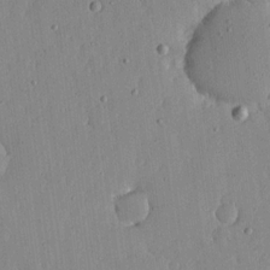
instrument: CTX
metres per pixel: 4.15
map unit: lHvf
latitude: 18.6301
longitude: -114.6112
